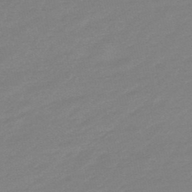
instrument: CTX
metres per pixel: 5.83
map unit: eHb
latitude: -48.2740
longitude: 86.1417
